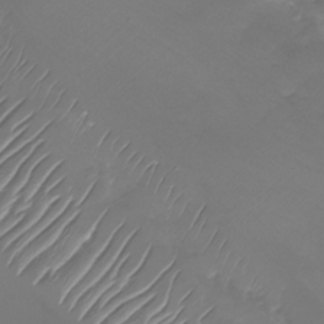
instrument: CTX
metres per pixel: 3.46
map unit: Nhu
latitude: -27.0297
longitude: -72.4979
